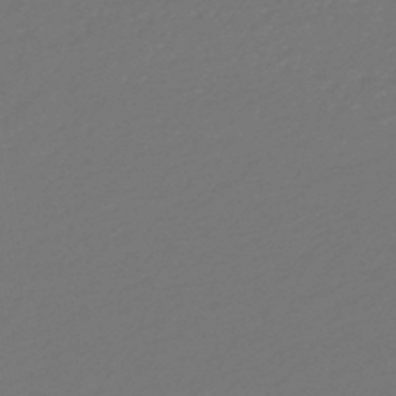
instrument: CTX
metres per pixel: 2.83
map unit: HNb
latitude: -47.6722
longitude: 57.1053
